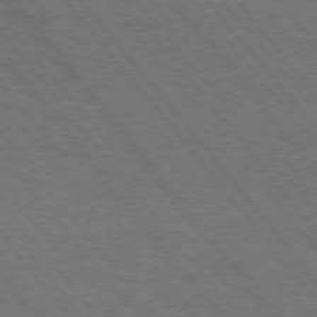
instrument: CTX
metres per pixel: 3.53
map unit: Hpe
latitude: 75.0836
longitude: -140.1766
